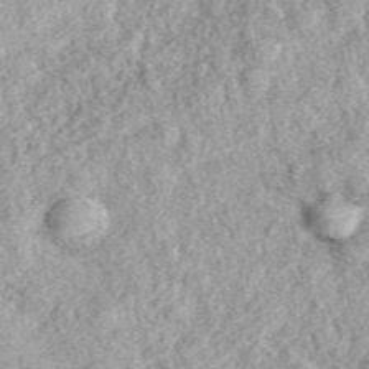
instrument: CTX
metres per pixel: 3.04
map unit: eAb
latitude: 39.0647
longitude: 110.0472
